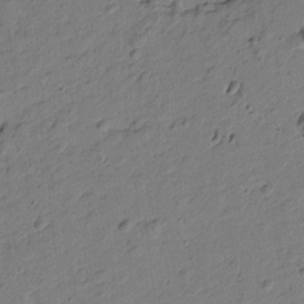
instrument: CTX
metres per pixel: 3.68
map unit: Htu
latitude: 0.0444
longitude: -175.5560
